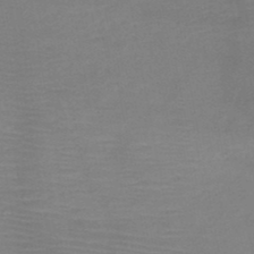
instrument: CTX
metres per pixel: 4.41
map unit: HNb
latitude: -49.3510
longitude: -44.5546
